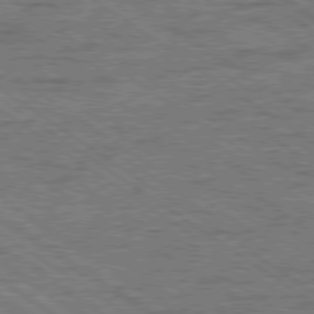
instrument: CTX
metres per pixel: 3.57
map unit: Ap
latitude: -80.0094
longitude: -50.8191
